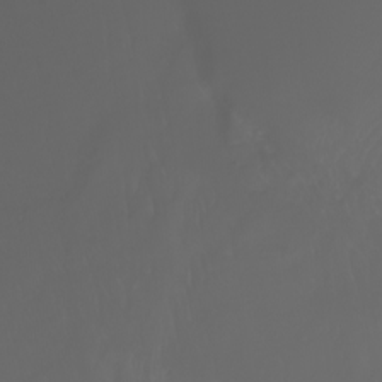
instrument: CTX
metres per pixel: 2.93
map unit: Nhu
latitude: -7.5210
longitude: -83.6693
